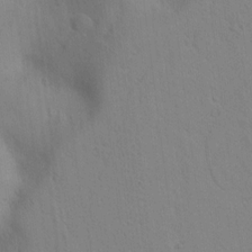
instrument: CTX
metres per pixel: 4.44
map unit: lAvf
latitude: 9.4427
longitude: 168.4629
